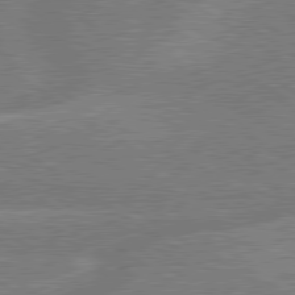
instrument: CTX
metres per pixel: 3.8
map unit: lApd
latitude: 79.5938
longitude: -145.8016
